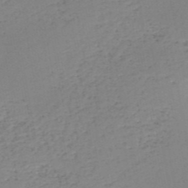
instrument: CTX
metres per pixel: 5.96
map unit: HNb
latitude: -50.8597
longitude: -52.9325
